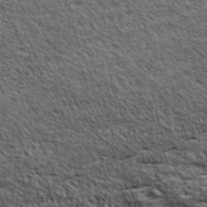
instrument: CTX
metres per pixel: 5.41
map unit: ANa
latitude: 43.0647
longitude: -87.8772
